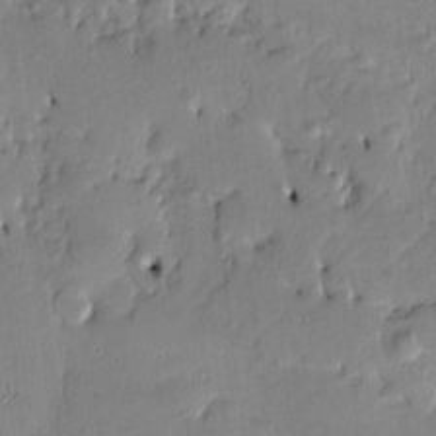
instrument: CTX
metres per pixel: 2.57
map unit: Htu
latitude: 3.3481
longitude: 151.8800
